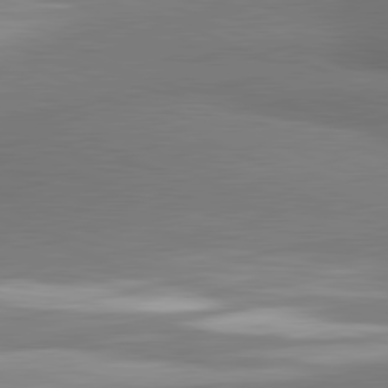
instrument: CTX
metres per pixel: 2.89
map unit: lApd
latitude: 81.3482
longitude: 163.4643
